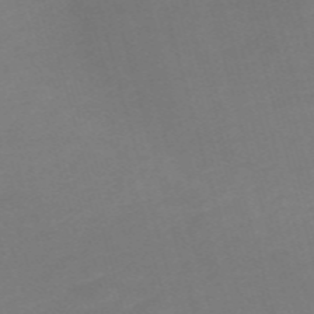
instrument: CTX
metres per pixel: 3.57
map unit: Nve
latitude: -58.9730
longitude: 58.4817
